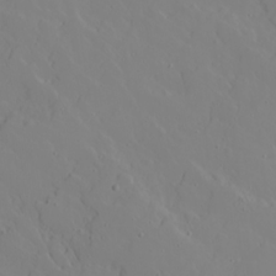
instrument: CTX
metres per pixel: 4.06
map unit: Ave
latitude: 16.1200
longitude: -129.1025
